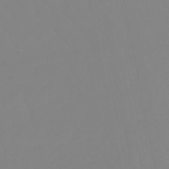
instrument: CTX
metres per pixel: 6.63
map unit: eHb
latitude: -48.9920
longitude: 85.3509
